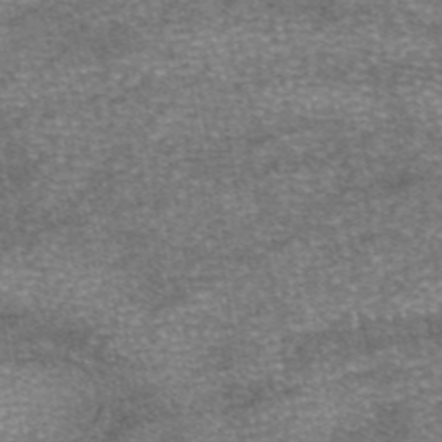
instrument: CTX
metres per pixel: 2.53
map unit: eAb
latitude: 46.1956
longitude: 104.1794
